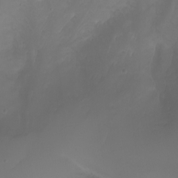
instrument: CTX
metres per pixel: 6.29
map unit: Htu
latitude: -6.6140
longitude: -67.3292
